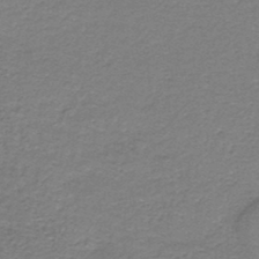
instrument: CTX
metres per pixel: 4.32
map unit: HNb
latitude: -44.9353
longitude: 52.7652
